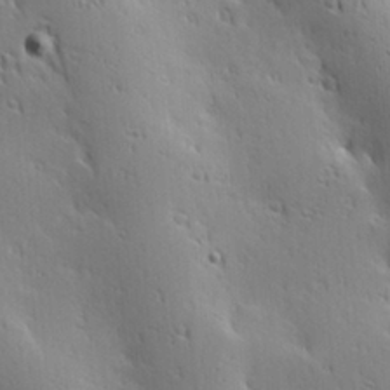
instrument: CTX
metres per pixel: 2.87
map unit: Hve
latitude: 23.6505
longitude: -96.8002
